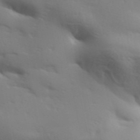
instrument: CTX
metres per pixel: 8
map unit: Aa
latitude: 33.1781
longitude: -143.9906
